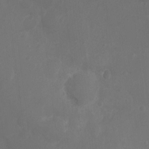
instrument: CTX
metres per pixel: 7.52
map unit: Ht
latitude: -11.1620
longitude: -33.8394
